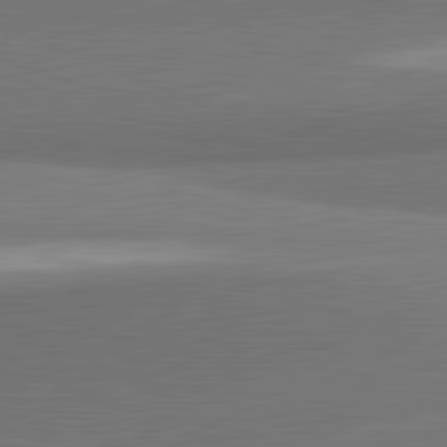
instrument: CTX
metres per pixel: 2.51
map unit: lApd
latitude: 82.0633
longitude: 152.0472
